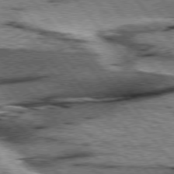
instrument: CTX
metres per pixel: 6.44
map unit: lApd
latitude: 76.6679
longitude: -71.1403
